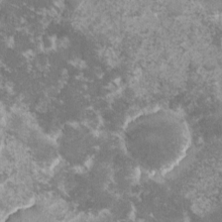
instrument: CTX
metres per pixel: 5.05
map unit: lHvf
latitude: -15.9178
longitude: -99.7638
